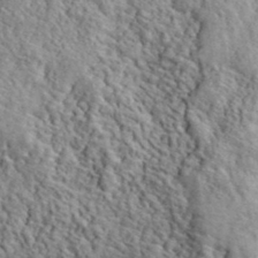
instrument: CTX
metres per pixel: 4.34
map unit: ANa
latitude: 40.7246
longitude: -86.3845
